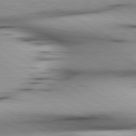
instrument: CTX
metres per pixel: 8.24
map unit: lApd
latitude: 80.3089
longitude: 157.7100
